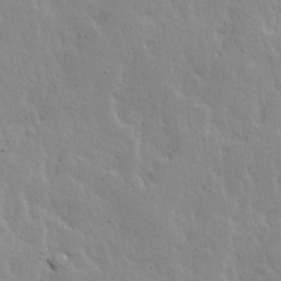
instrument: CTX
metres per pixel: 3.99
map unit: Ave
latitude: 13.6883
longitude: -133.4238
